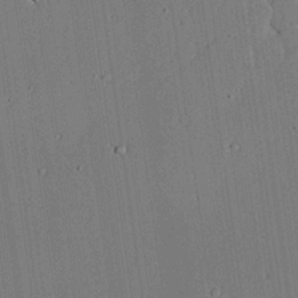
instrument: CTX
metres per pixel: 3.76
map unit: lAvf
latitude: 23.7072
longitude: -110.7624
